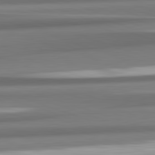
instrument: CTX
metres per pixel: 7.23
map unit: lApd
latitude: 82.5545
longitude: 175.9178
